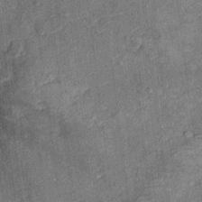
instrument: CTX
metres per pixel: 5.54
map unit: Hto
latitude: 10.1200
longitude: -37.4237
